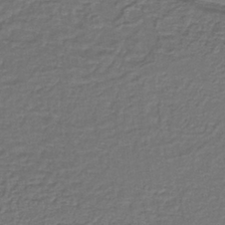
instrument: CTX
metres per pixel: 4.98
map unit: lHb
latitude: -39.9745
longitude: 61.1053
